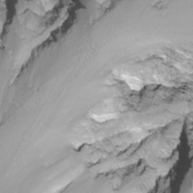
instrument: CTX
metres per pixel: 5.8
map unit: Nhu
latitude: -7.1620
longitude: -78.1389
